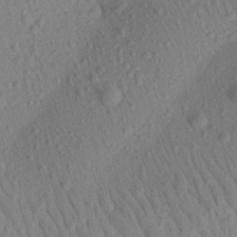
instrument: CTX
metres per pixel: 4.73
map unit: Aa
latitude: 23.0647
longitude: -139.1781
